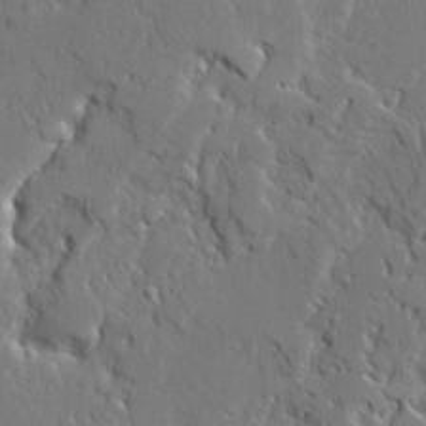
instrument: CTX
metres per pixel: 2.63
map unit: Ave
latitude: 22.7246
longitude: -129.7261
